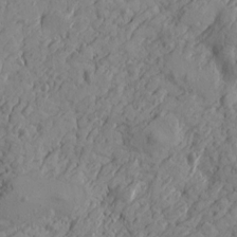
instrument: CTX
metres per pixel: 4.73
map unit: Htu
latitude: -4.1228
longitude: -176.7624
